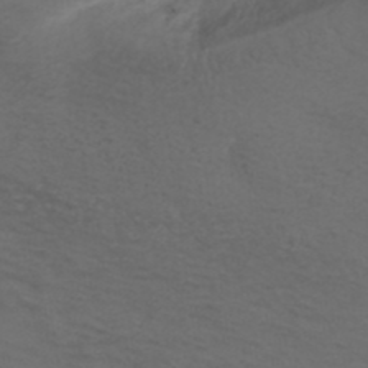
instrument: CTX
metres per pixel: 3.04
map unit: ANa
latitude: 38.7624
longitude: 23.6155
